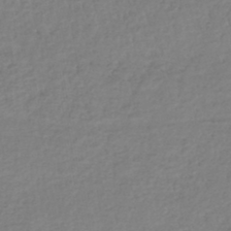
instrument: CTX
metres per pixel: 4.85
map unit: lHb
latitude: -41.3887
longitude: 72.5385
